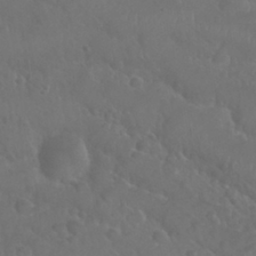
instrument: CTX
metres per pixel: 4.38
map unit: Nhu
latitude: 28.9325
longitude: -55.6694
